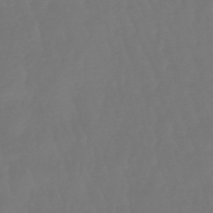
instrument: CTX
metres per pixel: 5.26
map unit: eHb
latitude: -46.9919
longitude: 81.2376
